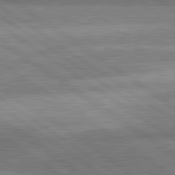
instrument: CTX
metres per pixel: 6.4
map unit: lApd
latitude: 81.3293
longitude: 140.6707
